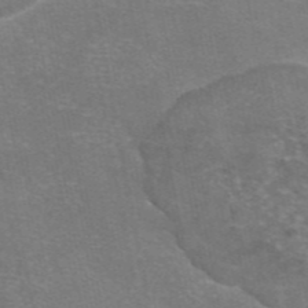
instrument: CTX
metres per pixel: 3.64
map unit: eAb
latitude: 46.6680
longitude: 105.4454
